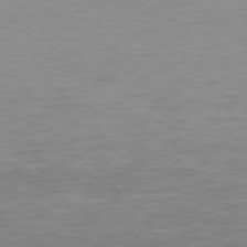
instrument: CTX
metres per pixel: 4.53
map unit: Hpe
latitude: 77.7827
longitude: -162.9514
